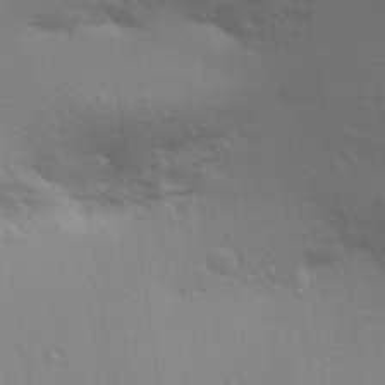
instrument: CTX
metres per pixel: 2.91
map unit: Aa
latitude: 31.0648
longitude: -135.4993
